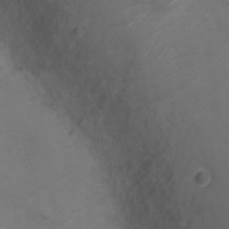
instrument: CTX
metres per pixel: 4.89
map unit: Nve
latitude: -20.4629
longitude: 106.1039
